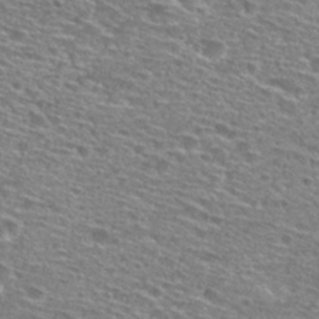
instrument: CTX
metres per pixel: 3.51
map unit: Hto
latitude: 28.3467
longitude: -47.0459
